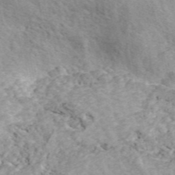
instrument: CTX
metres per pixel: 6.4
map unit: ANa
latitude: 45.7260
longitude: 30.0283
